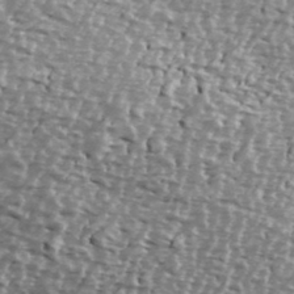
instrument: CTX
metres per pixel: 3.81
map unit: Ave
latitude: 40.1388
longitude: -112.3845
